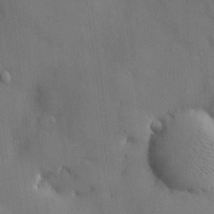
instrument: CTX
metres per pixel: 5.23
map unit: HNhu
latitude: 14.9892
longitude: 11.8611
